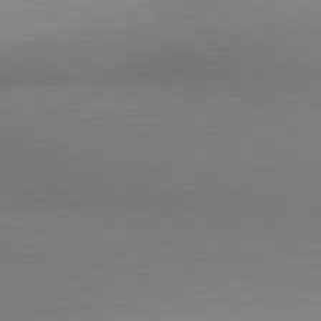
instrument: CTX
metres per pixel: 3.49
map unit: lApd
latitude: 80.5924
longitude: 131.4265
